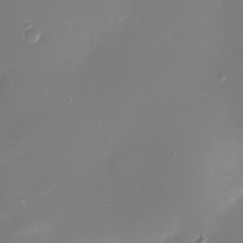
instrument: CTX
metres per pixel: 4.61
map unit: Nhe
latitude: -33.2565
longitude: -116.5546
